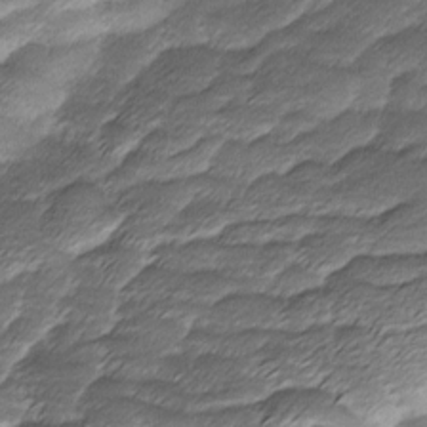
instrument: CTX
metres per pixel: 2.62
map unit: Ave
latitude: -8.6518
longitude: -123.1781
